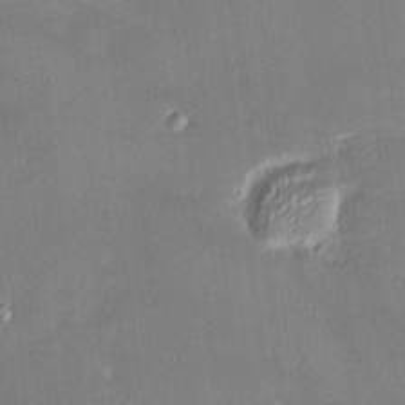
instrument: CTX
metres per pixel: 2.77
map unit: HNhu
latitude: 7.7072
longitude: 7.5588
